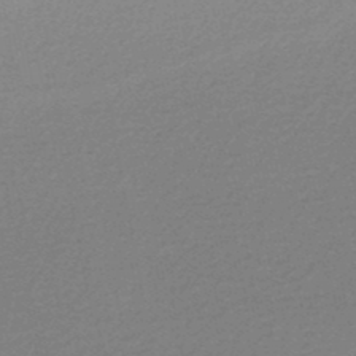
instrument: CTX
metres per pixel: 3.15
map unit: lHb
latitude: -48.5196
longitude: 66.1228
